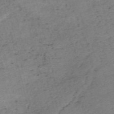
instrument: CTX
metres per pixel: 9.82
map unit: HNb
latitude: -54.5952
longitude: -46.3468
